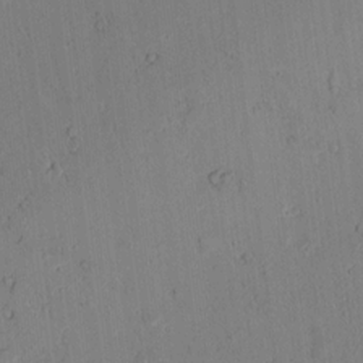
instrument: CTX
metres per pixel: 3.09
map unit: lAvf
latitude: 9.4993
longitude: 168.0283
